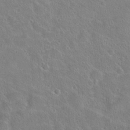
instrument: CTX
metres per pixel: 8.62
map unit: Hto
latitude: 22.9514
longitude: -48.9325
